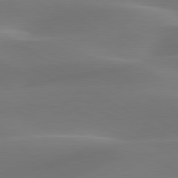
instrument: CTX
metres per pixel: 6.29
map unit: lApd
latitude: 79.8206
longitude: -92.4223
